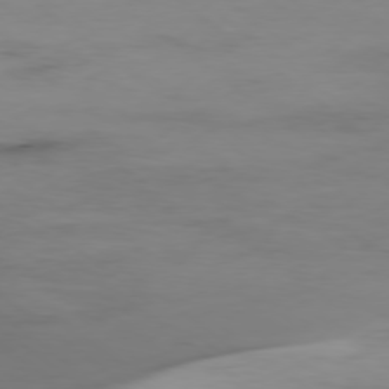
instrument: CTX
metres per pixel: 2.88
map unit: Hpe
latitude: -78.8975
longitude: 13.3888
